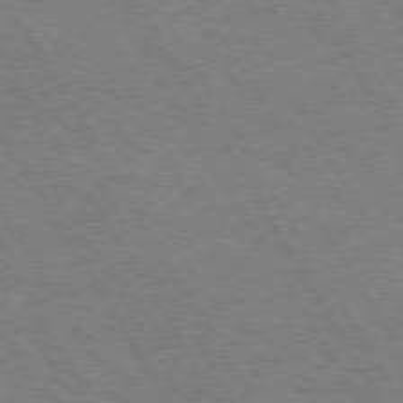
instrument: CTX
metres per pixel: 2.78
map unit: Hpe
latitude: 73.3860
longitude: -142.9514
